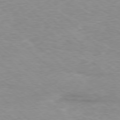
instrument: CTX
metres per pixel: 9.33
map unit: Ap
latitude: -77.7667
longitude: -93.7260
